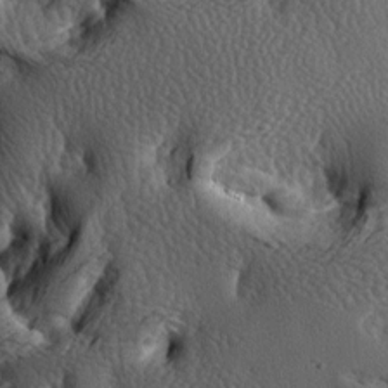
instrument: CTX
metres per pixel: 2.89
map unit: lAa
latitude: -6.8219
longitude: -125.0459
